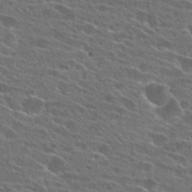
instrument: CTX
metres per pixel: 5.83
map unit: Hto
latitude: 26.6113
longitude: -45.1592
